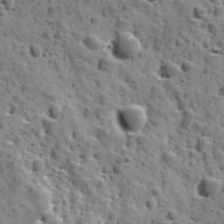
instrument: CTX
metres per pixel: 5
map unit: Ave
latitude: 11.0648
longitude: -105.2348
